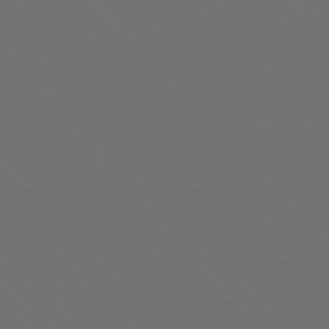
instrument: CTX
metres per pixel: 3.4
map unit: Hpe
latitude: 76.6868
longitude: -169.4238
